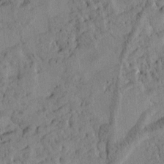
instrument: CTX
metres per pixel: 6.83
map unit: Htu
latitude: -3.8611
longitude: 173.5399
